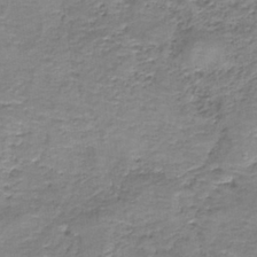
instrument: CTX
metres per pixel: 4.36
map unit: HNb
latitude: -38.0850
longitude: 51.1053
